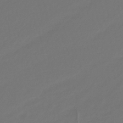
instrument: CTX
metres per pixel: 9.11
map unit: lHb
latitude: -42.6518
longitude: 70.0850
